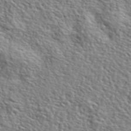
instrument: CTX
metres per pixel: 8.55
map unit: lHvf
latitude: 42.0444
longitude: -88.1011
